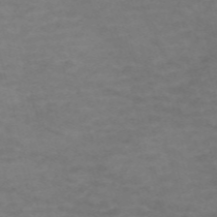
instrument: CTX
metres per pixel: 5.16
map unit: Nve
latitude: -59.1620
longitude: 59.7855
